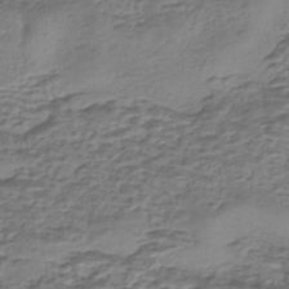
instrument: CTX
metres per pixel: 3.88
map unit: eHh
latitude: -43.2187
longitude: 119.9745
